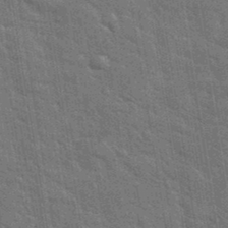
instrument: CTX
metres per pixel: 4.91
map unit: eHh
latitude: 37.7450
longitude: -66.1011
